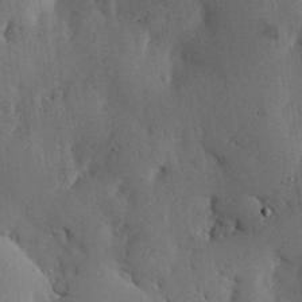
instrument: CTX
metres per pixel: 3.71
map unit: lHvf
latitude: 18.0255
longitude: -114.2900
